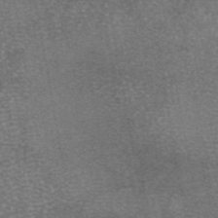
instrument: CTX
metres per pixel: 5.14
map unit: eAb
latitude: 46.5735
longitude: 104.7652
